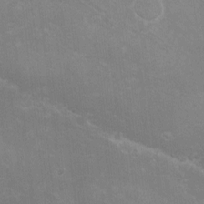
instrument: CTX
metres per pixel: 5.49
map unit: eHh
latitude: -10.4440
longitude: -65.4048
